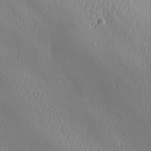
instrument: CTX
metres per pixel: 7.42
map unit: lAa
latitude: -8.3495
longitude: -128.7057
